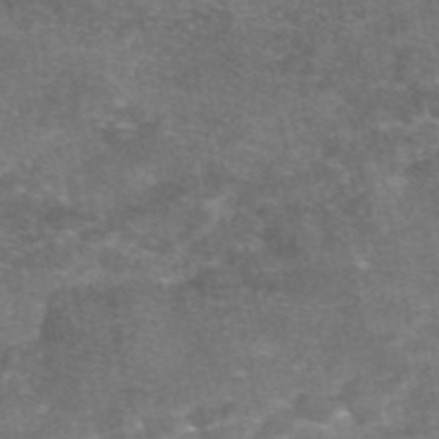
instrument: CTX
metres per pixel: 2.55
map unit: eAb
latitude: 46.6869
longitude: 104.4062
